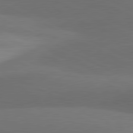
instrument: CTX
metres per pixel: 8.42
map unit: lApd
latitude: 81.2537
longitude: 127.1431
